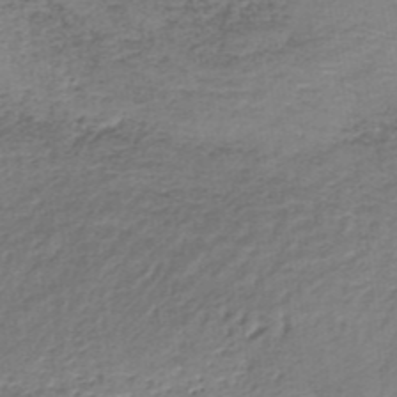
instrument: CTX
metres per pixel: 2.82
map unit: HNb
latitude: -35.1053
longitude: 60.0472
